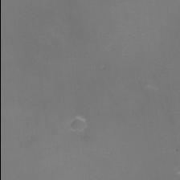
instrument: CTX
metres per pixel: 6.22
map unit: Nhu
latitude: -9.6722
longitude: -77.9906
